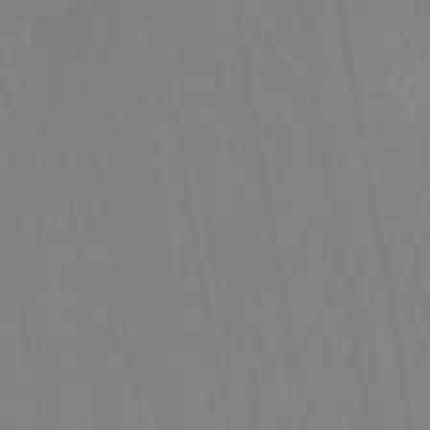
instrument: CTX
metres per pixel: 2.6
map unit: lHb
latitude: -44.5385
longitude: 63.2754
